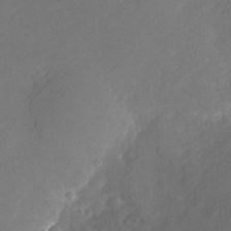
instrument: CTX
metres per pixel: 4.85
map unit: Nhu
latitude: -27.8989
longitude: -65.4048
